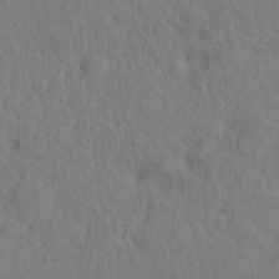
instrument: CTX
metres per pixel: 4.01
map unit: Ht
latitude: 15.6505
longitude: -41.1592
